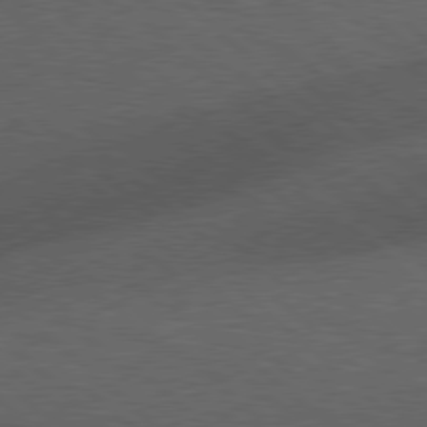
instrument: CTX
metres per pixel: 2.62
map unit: Hpe
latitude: 78.3090
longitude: -153.6883
